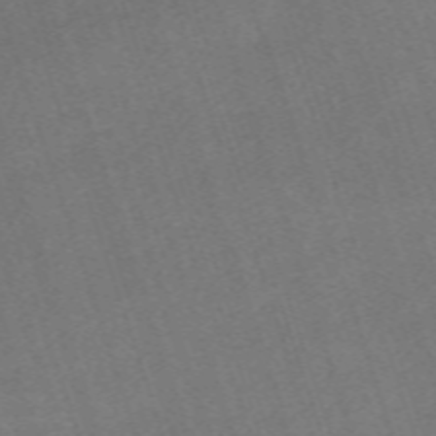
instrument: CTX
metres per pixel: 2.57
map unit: eHh
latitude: -63.6722
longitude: 50.1795
